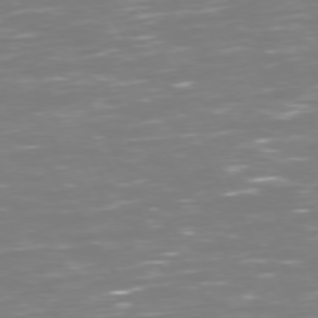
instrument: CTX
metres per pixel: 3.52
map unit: Hpe
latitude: 72.8380
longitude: -126.8380
